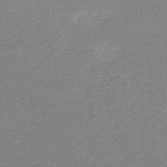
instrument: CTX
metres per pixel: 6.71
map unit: HNb
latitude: -49.5966
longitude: -44.3467
